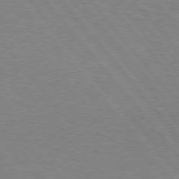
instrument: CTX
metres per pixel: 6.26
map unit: Hpe
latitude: 76.3278
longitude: -151.3670
